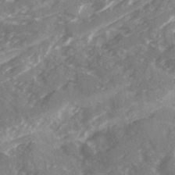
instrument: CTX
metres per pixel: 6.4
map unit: Ave
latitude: 19.9717
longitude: -130.7436
